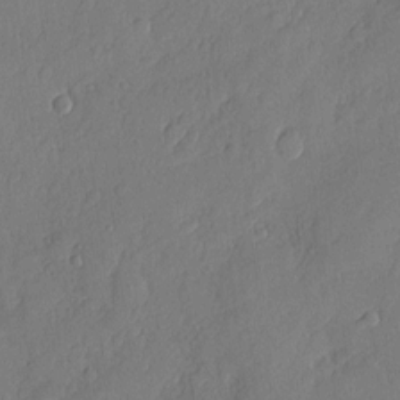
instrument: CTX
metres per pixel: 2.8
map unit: eHh
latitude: 6.2522
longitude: -74.9514
